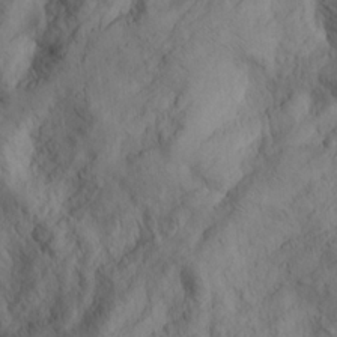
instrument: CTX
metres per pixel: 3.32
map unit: lHvf
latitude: 14.9514
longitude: 178.6707
